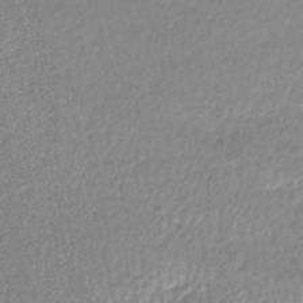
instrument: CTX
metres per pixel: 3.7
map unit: lHb
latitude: -40.4251
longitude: 71.4077
